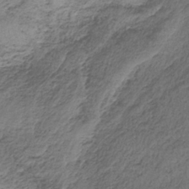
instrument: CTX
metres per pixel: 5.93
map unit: HNb
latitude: -34.3684
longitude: 58.3873
